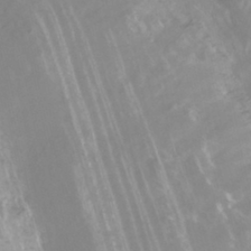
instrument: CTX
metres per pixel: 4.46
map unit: HNhu
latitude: -27.1809
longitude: 74.2551
